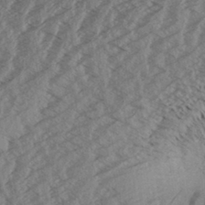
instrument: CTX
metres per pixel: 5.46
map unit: Aa
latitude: 32.8947
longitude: -139.6505
